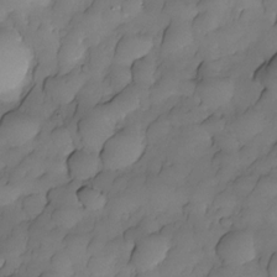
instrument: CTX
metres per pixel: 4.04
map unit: Nhe
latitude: -30.0472
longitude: -139.6127
